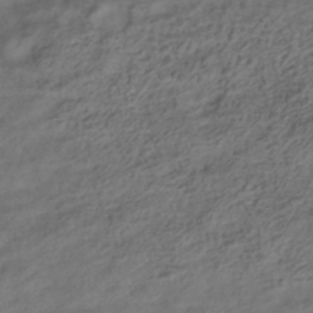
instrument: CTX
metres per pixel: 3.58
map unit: ANa
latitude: -39.1242
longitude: 96.8786
